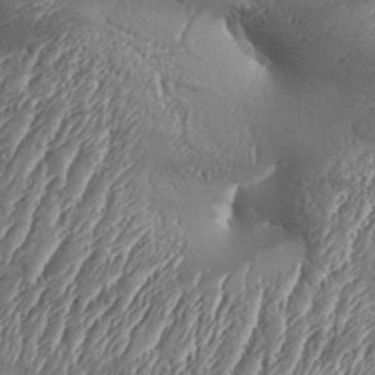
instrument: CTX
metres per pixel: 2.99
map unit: Aa
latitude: 33.4426
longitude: -134.9702
